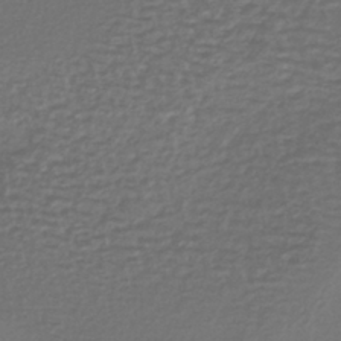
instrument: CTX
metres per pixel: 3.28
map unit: lHb
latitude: -38.1795
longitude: 63.6155
